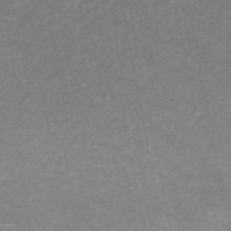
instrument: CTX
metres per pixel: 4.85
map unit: ANa
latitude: 46.6680
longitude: 25.8989
